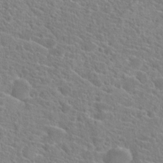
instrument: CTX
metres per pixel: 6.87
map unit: Hto
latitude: 20.7247
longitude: -39.2915
